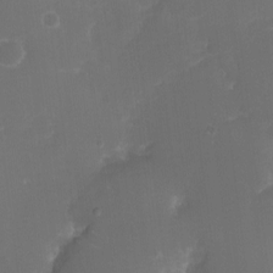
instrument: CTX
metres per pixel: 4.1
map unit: eHh
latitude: -6.4818
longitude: -78.1767
